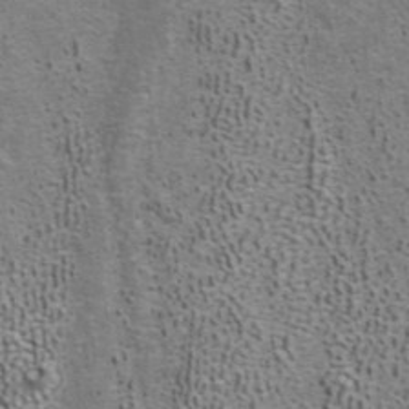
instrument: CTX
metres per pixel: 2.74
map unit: ANa
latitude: 39.8394
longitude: 22.4251
